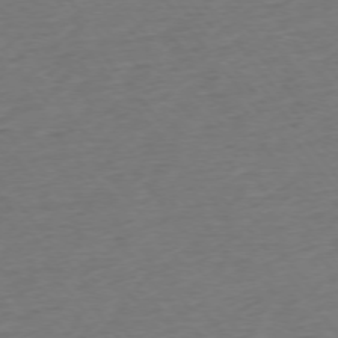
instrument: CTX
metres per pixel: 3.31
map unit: Ap
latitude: -75.3510
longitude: -82.9135
